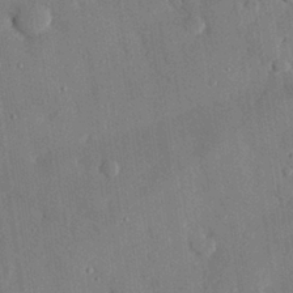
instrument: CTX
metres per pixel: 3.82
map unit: eHh
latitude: 28.2522
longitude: -80.5735
